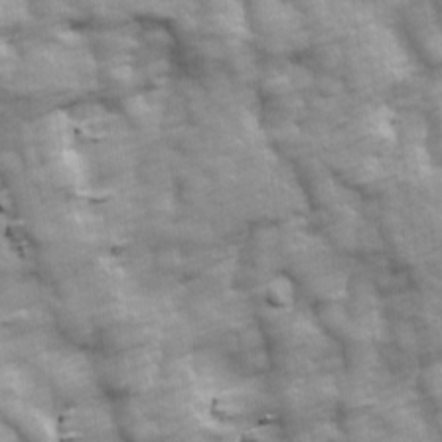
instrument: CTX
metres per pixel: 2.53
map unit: Ave
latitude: 13.7828
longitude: -104.5924
